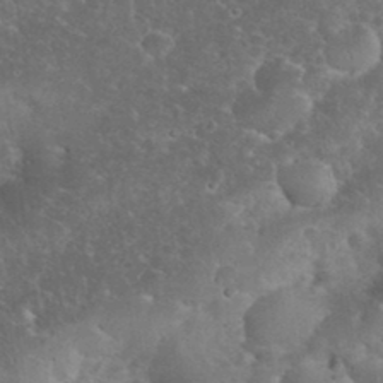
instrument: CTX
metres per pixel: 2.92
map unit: eHh
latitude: 35.7071
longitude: -64.4979
